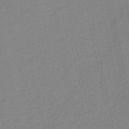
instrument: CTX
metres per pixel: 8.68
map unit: HNb
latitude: -50.3117
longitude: -42.6868
